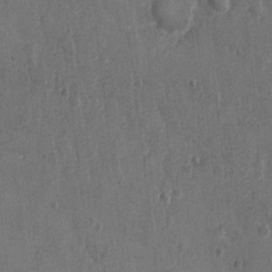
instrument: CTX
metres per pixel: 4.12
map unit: Nhu
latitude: 2.0255
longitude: -16.2900
